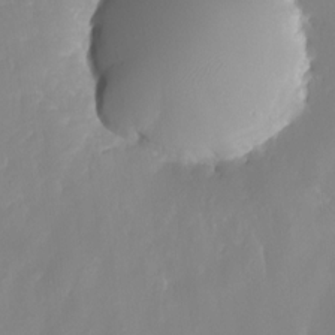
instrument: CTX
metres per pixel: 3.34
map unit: eHh
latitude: -5.4265
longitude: -77.5560
